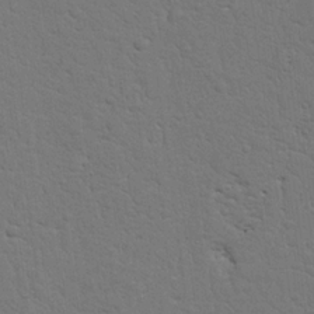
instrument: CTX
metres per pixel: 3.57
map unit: Nhu
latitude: 20.1578
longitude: -78.8191
